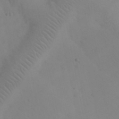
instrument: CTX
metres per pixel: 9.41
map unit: eHh
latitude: 25.3292
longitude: -66.7246
